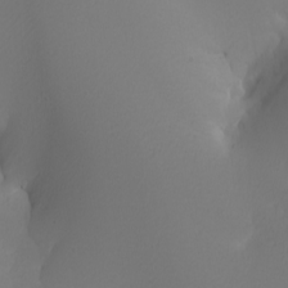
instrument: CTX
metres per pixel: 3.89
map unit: Nhu
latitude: -7.5399
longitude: -95.1026
